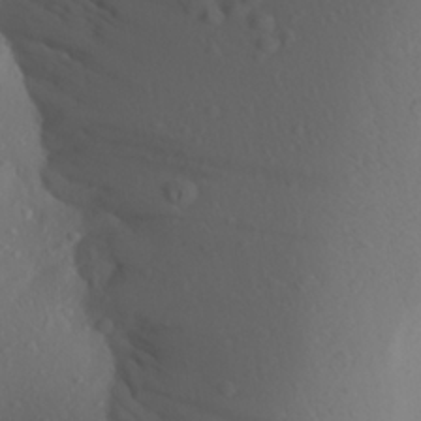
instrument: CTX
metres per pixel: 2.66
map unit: Aa
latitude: 26.4601
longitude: -147.0648
